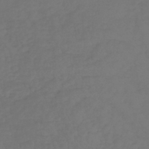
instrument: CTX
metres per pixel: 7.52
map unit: lHb
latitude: -38.8597
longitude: 69.7855
